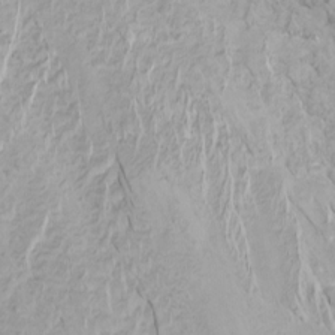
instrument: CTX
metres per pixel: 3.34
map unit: Htu
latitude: -7.0864
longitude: -67.2159
